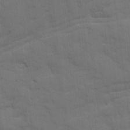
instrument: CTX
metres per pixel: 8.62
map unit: Ave
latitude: 18.2711
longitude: -129.0647
